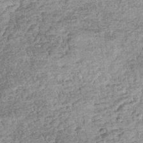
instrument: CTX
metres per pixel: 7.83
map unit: lHb
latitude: -36.1794
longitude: 66.1795
